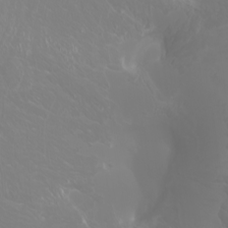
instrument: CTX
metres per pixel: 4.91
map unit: Htu
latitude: -4.6329
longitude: -89.7828
